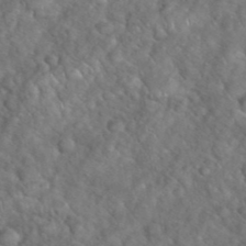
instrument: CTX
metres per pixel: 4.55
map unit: eHh
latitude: 39.4048
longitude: -57.5749
